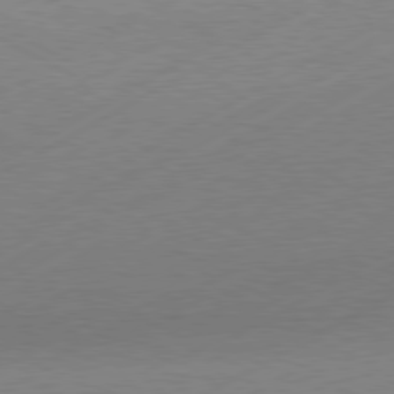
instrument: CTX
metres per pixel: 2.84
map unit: Hpe
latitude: -81.0109
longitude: 13.4455
